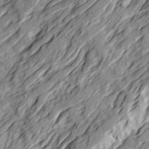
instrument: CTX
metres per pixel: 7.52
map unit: Ave
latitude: 22.4412
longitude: -132.3278
